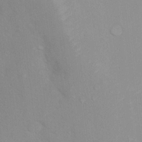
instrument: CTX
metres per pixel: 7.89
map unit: Ht
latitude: 5.4993
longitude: -29.1592
